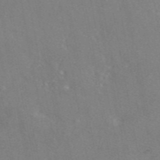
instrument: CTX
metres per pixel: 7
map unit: eAb
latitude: 46.2145
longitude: 110.7652
